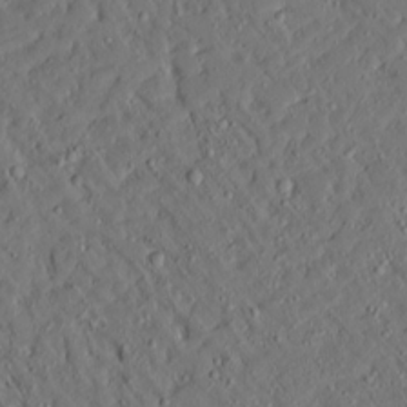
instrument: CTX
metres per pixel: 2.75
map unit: Ave
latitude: 14.8002
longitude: -140.4034
